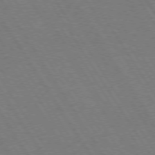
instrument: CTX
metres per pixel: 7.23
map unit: Hpe
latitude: 73.4427
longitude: -123.7450
